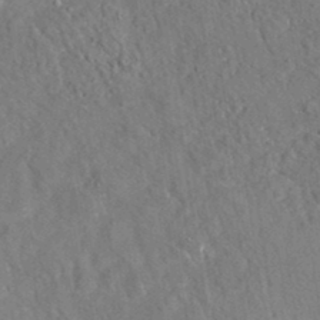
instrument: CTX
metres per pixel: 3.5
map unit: eAb
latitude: 34.8191
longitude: 110.4818
